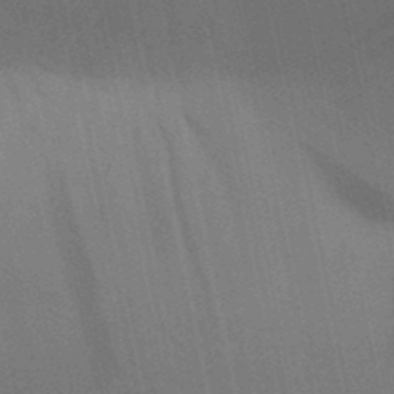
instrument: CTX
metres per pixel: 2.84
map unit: Aa
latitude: 31.4049
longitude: -145.7449
